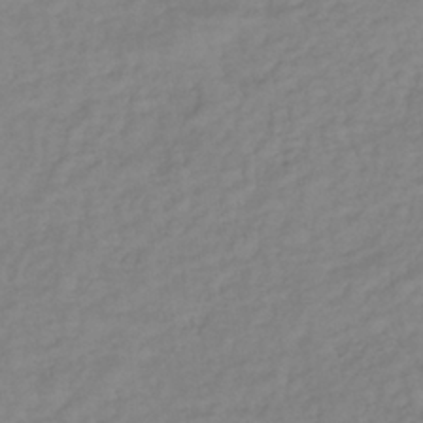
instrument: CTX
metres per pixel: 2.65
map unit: lHb
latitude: -37.1809
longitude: 70.0094
